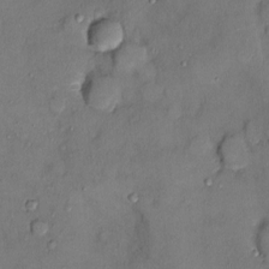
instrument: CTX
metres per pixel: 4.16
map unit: Ht
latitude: -3.5966
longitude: -14.4223
